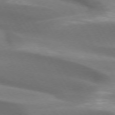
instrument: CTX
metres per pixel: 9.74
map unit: lApd
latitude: 72.9892
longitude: -51.9339
